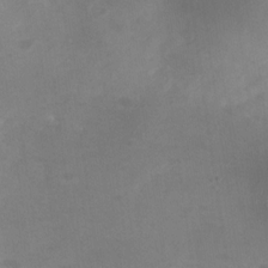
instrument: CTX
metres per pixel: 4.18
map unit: Nhu
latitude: -28.5385
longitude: -63.5560
